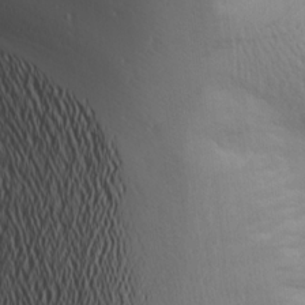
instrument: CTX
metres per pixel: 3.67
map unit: Aa
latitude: 19.5938
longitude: -144.1389
